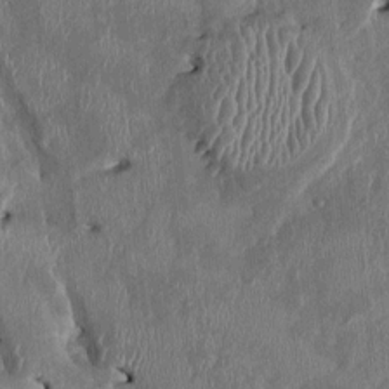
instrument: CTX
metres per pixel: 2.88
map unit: HNhu
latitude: 2.2144
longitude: -5.6316
